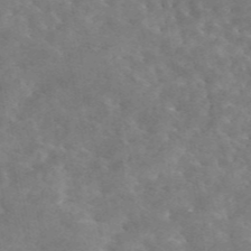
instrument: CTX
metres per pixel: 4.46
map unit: eAb
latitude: 45.0458
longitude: 123.7667
